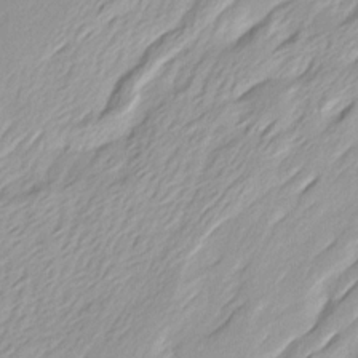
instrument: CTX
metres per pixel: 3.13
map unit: Ave
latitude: 15.4238
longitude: -136.4412
